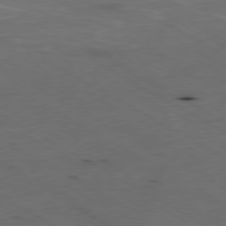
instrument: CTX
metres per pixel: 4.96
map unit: Ap
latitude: -80.1606
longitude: -70.9891
